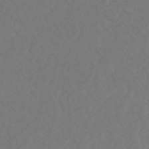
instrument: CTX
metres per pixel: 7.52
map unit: HNhu
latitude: -49.3132
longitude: 101.0108
